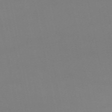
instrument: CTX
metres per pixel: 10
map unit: HNb
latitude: -51.5966
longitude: -42.3656
